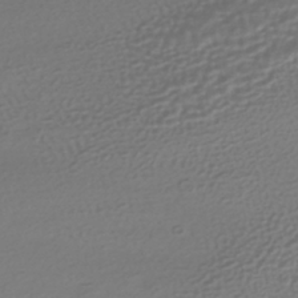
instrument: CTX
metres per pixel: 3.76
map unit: HNhu
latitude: -42.2550
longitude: 97.0487
